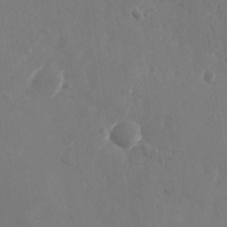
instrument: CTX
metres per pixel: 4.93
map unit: Nhu
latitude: -28.1039
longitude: -68.4979
